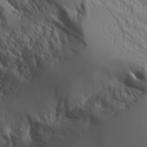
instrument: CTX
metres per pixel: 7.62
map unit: Aa
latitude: 25.7260
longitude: -127.1970
